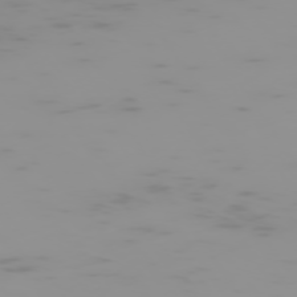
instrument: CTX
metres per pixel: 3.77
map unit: Hpe
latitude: -74.6141
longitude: 6.5573
